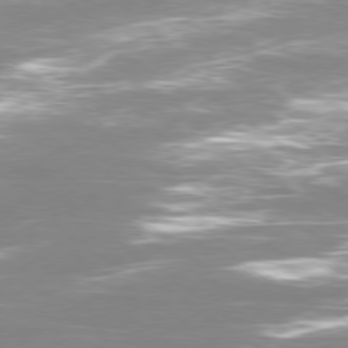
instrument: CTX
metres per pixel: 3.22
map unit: Ap
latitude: -79.4832
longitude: -66.2711
